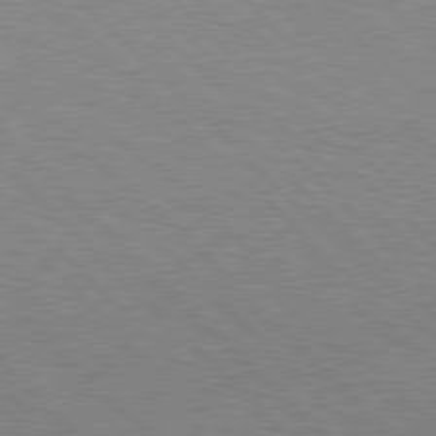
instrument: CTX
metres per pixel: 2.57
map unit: Hpe
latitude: 77.5749
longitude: -152.8002
